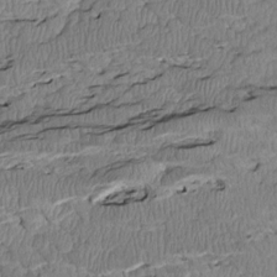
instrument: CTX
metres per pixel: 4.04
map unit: Htu
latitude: 2.9136
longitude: 149.4077
